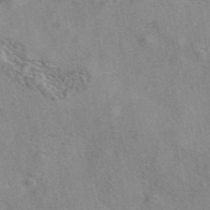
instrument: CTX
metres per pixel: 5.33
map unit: eAb
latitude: 41.8205
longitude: 110.1794
